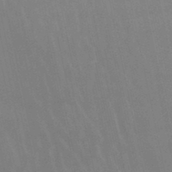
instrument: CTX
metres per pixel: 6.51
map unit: lHb
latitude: -49.4077
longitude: 70.9542
